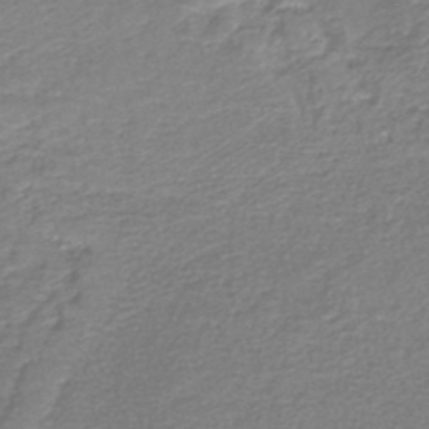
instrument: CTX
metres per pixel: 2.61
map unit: lHb
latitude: -44.8219
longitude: 58.8974
